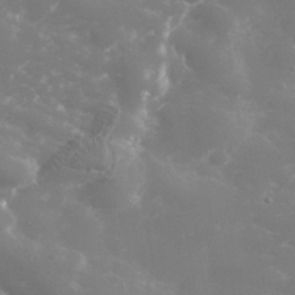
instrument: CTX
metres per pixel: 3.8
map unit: Nhe
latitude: -36.5384
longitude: -90.8569
